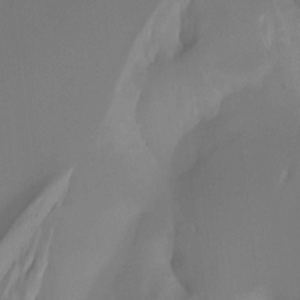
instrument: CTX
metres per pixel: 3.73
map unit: Htu
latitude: -7.6722
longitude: -49.5749
